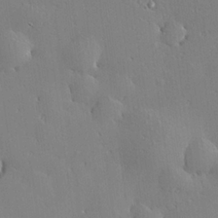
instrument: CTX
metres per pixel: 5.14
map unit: Hve
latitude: 24.6679
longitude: -92.2144
